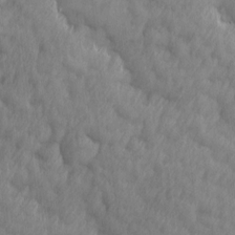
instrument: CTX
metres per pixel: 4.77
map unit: Ave
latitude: 13.2537
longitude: -105.9339
